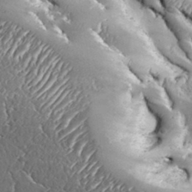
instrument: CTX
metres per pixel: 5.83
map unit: Aa
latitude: 33.1592
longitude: -135.0647
